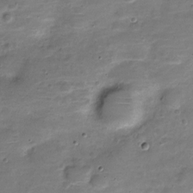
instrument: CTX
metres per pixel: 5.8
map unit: Nve
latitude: -21.2376
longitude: 103.6722
